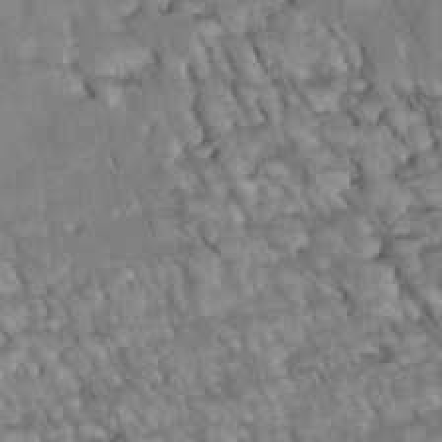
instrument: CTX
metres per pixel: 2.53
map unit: Htu
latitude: 2.3278
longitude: 144.2928
